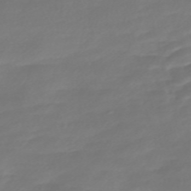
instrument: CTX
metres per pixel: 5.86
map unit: Nve
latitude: -58.3306
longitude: 57.8044
